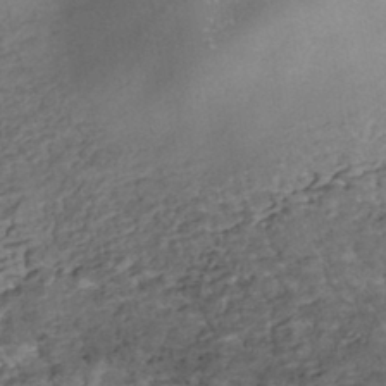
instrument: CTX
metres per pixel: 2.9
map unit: ANa
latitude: -41.1620
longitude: 105.1998
